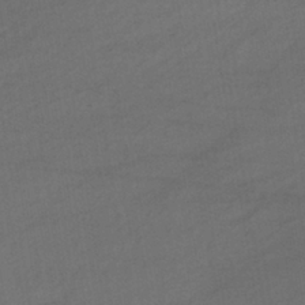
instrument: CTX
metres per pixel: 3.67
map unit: lHb
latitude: -38.5952
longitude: 69.0864
